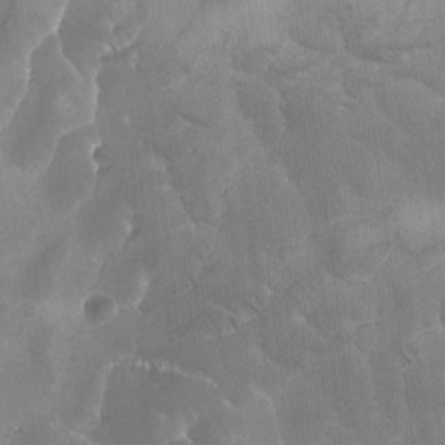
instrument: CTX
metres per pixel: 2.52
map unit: Ave
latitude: -7.8044
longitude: -122.3845
